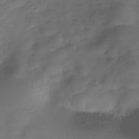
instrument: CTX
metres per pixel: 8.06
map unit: Hve
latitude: -30.1983
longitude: 94.9730
